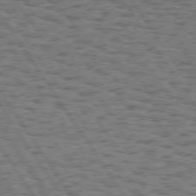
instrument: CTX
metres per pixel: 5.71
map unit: Hpe
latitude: 74.4979
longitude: -133.8772
